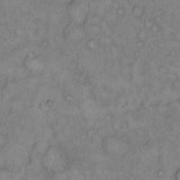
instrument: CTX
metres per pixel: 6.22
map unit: eHh
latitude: 16.5168
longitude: -63.7639
